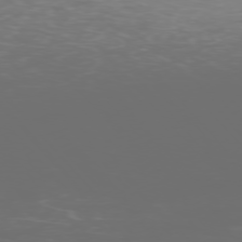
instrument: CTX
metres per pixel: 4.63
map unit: Ap
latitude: -76.4440
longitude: -73.9528
